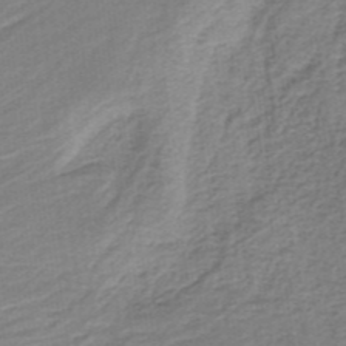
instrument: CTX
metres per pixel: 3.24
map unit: HNb
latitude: -35.5021
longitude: 59.8422
